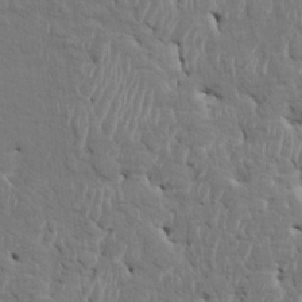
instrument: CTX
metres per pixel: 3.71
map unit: HNhu
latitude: 2.8002
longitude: -6.7435
